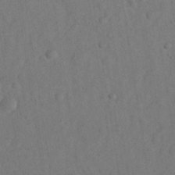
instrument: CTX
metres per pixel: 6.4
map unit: eHh
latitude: 28.9891
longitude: -76.3467
